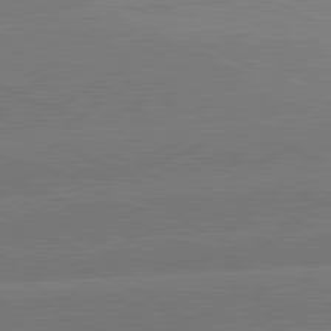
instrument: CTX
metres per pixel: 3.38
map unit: lApd
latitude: 81.3859
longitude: -153.3293
